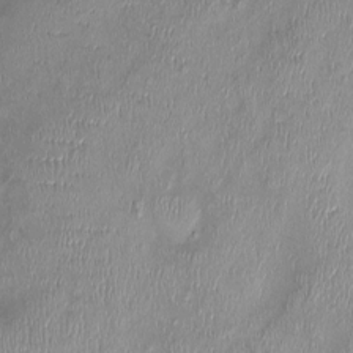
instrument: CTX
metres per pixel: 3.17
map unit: Nhu
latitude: -0.5007
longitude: -14.6869
